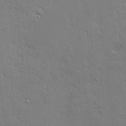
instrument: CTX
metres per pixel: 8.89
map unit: Nhu
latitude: 1.8205
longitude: -77.8016
